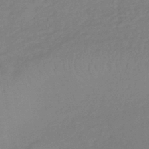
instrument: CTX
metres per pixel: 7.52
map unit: lHb
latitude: -36.3306
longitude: 68.8219
